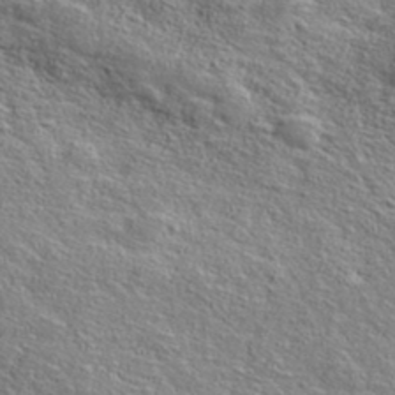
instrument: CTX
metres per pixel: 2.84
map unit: ANa
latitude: 36.8191
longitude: 14.4251
